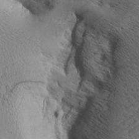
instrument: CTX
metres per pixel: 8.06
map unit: Aa
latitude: 7.9339
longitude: -141.1781
